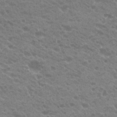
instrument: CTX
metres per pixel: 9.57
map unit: Hto
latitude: 23.4426
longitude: -36.0822
